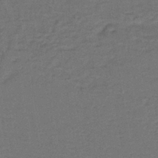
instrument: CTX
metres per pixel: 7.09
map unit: lHb
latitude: -39.5399
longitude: 58.2361
